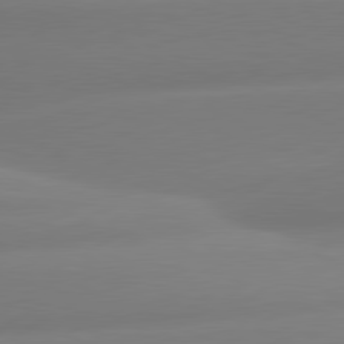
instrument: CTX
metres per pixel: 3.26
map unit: lApd
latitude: 81.0458
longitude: -161.8205
